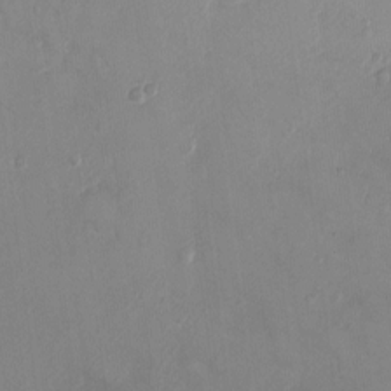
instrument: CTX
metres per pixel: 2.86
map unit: Ht
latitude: -3.1053
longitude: -20.5168
